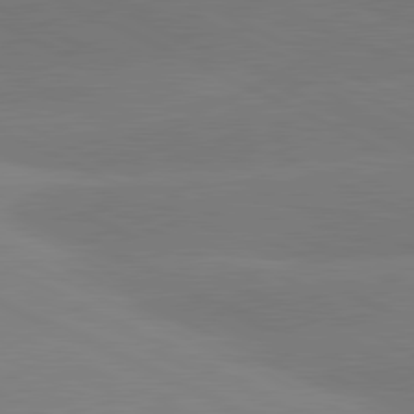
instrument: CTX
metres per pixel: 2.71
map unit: lApd
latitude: 81.1592
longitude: -154.3089
